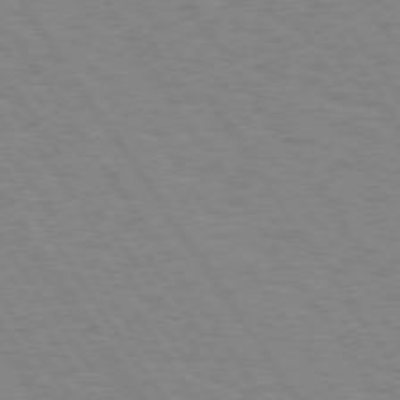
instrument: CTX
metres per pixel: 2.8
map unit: Hpe
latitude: 74.3467
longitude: -136.6680
